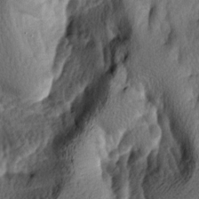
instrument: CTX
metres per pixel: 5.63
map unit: lAa
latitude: -5.7477
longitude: -124.4790
